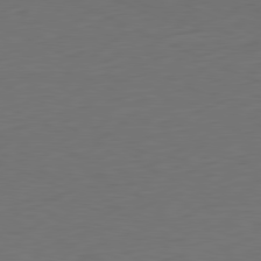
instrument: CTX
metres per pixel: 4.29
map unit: Ap
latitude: -81.3888
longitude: -60.3845
